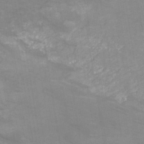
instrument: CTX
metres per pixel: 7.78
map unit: HNb
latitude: -45.7289
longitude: -45.2726
